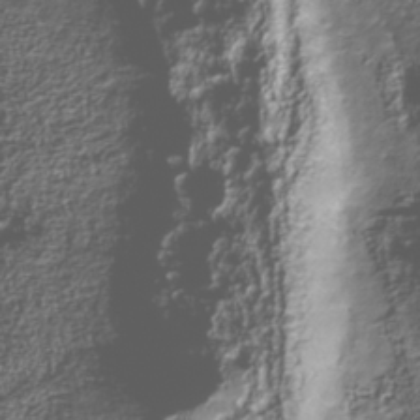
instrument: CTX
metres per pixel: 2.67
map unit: Nhu
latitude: -40.5763
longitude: -86.0822
